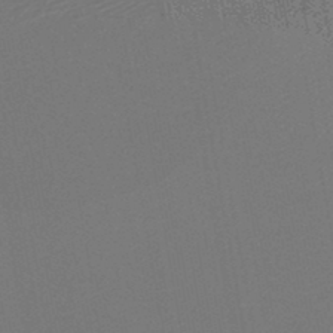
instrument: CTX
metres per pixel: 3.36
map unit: lHb
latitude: -46.4062
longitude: 68.2361
